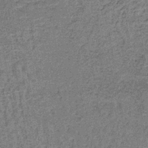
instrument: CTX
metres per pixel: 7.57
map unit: lHb
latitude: -40.6140
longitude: 58.8219
